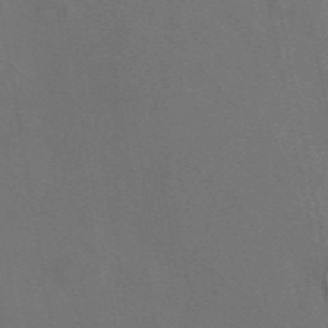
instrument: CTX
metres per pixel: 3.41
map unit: eAb
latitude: 46.8002
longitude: 114.6896
